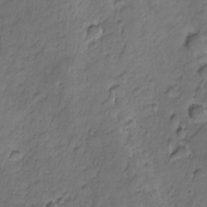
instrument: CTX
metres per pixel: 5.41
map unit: Nhu
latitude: -6.6518
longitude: -152.7624
